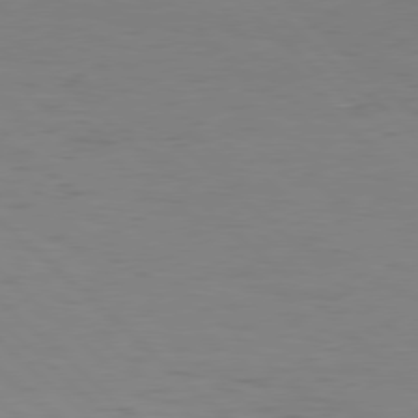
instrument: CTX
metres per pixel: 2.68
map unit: Hpe
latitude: 77.9717
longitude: -125.4615
